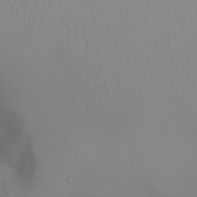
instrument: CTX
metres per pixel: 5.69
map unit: eHh
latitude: -6.5007
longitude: -79.6316
